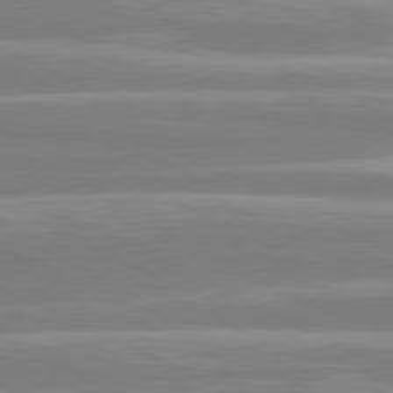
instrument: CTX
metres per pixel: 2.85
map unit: lApd
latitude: 81.0080
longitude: -130.8191
